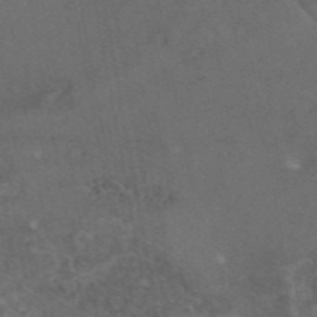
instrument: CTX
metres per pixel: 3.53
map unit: eAb
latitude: 46.0822
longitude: 114.3117
